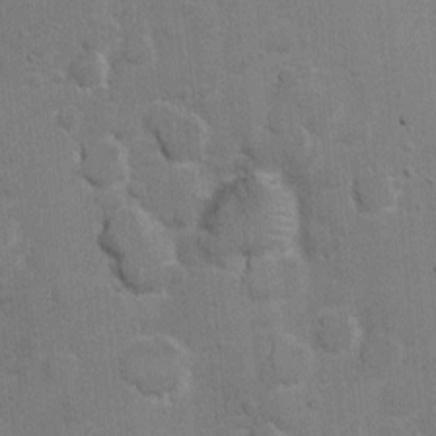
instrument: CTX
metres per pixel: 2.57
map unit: Ht
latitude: -1.6533
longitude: -15.0459
